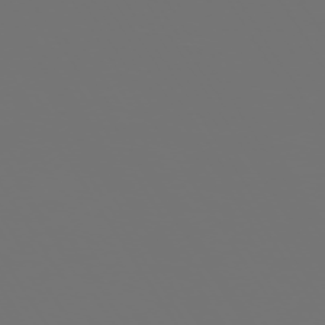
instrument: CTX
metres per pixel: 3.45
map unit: Hpe
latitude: -73.7288
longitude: 5.0675
